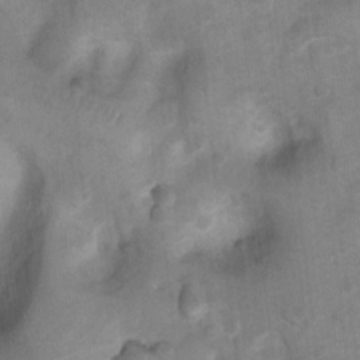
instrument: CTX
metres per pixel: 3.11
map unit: Ht
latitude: 4.0255
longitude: -29.4804
